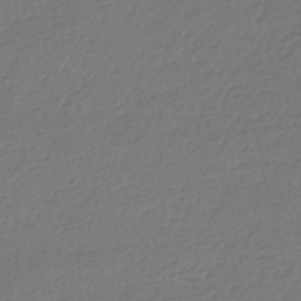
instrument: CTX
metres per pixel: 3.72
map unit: HNhu
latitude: -44.0850
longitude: 96.9353
